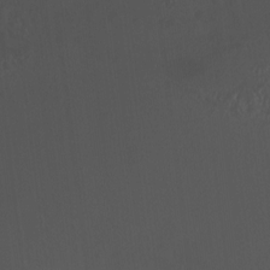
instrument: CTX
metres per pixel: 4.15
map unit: HNhu
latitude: 5.2348
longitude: 8.3117
